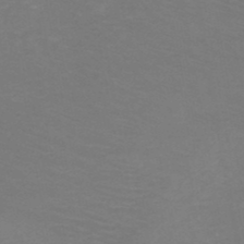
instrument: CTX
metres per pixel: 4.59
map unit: HNb
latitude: -49.1242
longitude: -46.3090
